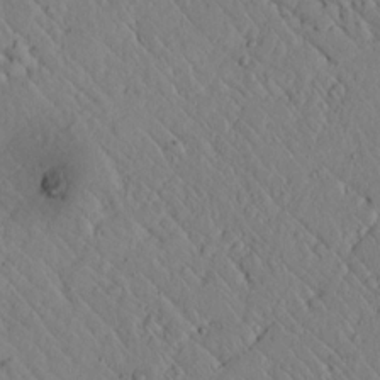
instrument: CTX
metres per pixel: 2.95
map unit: lAvf
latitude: 6.9136
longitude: 159.3698
